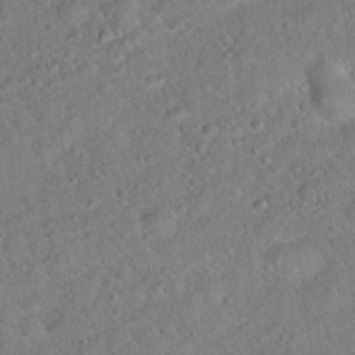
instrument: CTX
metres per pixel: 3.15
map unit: Hto
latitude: 17.9528
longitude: -52.5735
